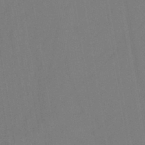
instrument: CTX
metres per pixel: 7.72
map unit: HNb
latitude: -46.1794
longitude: -39.7450
